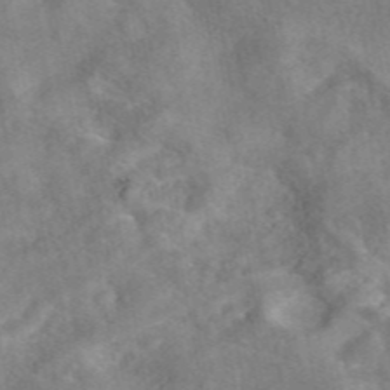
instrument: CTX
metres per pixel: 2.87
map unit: eAb
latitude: 46.4034
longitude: 127.9178
